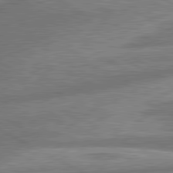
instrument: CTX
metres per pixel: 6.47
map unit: lApd
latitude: 80.9703
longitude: -166.1955
